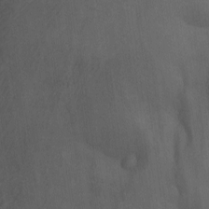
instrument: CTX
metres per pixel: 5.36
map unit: Nhu
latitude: -7.9745
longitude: -68.3845
